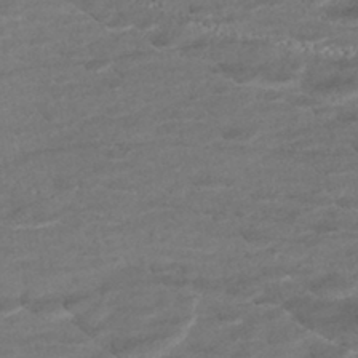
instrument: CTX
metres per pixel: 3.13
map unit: ANa
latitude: -43.2187
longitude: 107.8423
